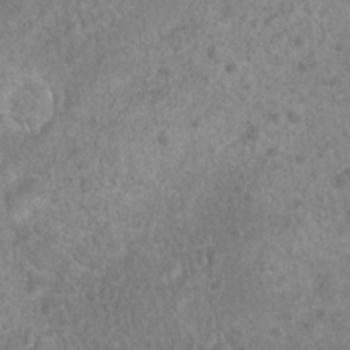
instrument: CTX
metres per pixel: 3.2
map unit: Hto
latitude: 17.5371
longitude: -41.6693
